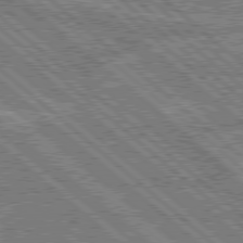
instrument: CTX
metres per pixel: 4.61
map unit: Hpe
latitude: 78.5168
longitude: -159.3860
